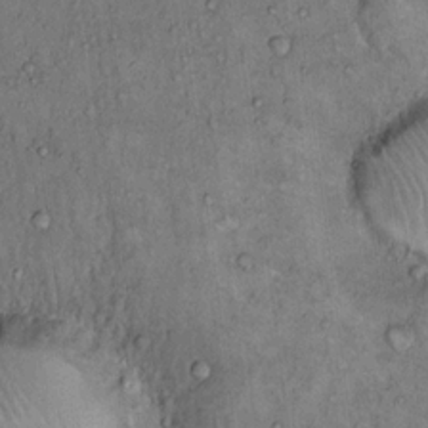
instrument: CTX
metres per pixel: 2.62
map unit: Hto
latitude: 14.2901
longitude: -57.5749
